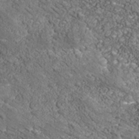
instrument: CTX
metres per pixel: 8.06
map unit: Nhu
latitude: -39.2754
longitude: -84.2334
